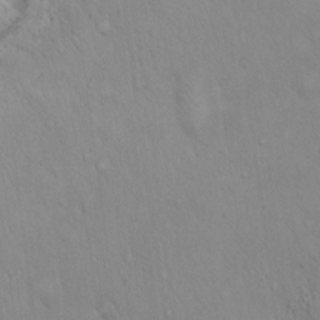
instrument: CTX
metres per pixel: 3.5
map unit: Hto
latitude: 17.1970
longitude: -58.8569
